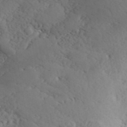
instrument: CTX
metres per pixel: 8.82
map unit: ANa
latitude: 41.0269
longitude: 52.5573
